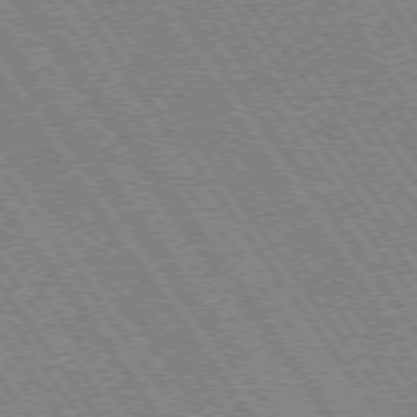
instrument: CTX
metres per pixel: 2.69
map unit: Hpe
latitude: 73.7639
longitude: -142.3278
